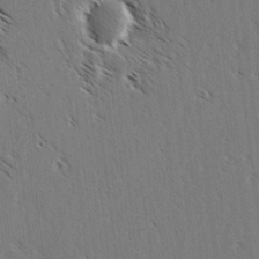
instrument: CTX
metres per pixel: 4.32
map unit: lAvf
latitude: -3.7477
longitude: -113.4048
